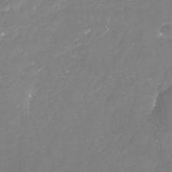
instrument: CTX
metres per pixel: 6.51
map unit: Nhu
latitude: -23.0298
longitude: -57.8772
